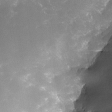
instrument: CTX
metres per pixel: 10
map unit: Nhe
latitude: -32.6708
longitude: -116.3089
